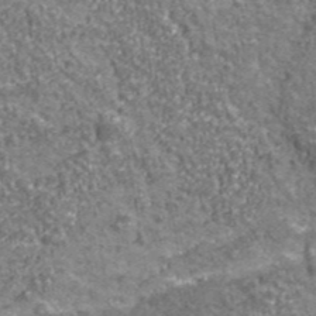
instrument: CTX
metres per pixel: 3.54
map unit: eHh
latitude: 43.3482
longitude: -91.1403
